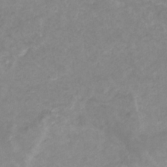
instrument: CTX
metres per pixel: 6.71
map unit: eHb
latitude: -31.6155
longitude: 68.4817
